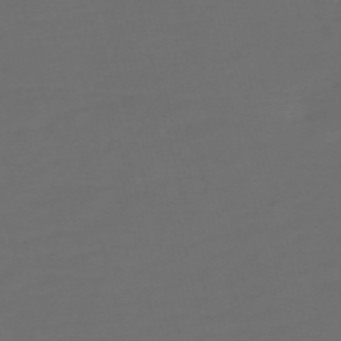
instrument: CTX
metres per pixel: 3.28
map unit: Nve
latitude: -58.6329
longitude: 66.1228
